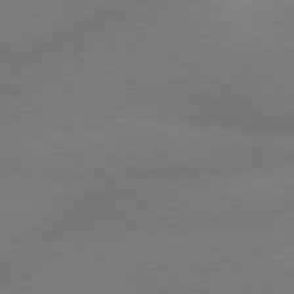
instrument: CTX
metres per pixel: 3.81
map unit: lApd
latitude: 79.7072
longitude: -150.8380
